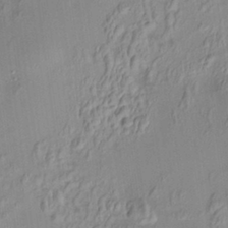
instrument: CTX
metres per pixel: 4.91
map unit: HNhu
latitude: 7.1025
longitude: 13.6344
